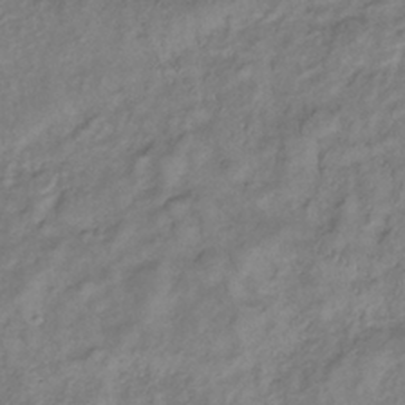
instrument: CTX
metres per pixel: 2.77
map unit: lHb
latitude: -35.5588
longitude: 69.7477
